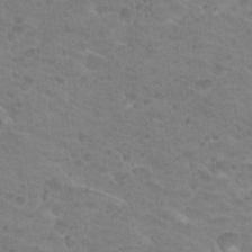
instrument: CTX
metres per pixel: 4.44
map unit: Nhu
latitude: 18.4979
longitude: -31.8584
